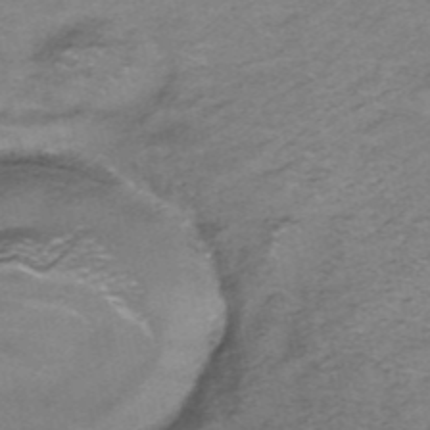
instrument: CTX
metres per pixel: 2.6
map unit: HNhu
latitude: -40.4818
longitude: 104.1228
